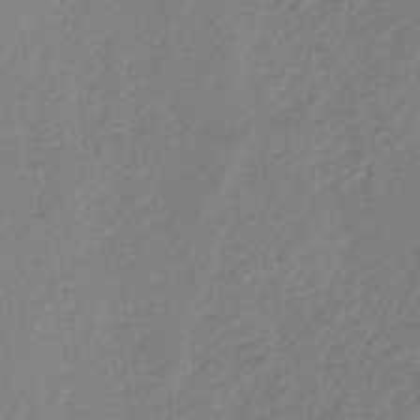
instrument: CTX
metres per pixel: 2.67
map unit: HNb
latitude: -45.2187
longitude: -42.6113
